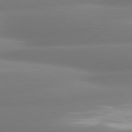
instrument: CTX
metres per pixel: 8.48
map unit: lApd
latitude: 80.4034
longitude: -164.0444
